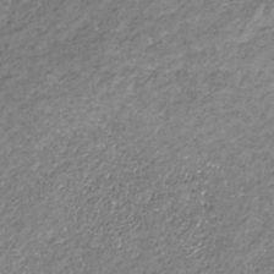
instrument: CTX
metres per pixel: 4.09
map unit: eHb
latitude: -31.1998
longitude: 68.8785
